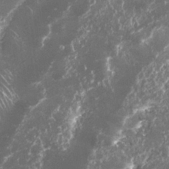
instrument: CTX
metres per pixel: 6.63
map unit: Nhu
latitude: 26.2523
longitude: -61.1025
